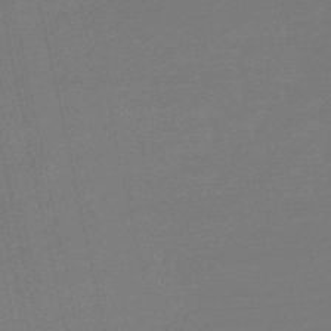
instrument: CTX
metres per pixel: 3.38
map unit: eHb
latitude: -49.8801
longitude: 72.7085
